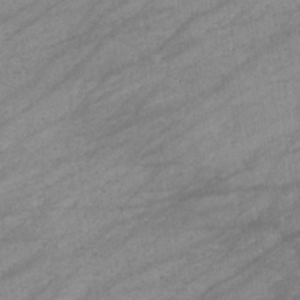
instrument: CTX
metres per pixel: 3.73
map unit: eHb
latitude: -33.7856
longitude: 70.8219
